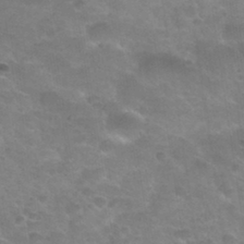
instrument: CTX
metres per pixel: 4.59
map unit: Nhu
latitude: 32.2711
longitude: -51.9906
